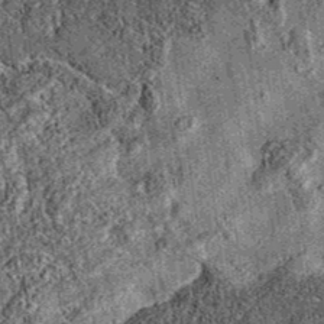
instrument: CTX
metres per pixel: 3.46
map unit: eAb
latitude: 36.2711
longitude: 109.4454
